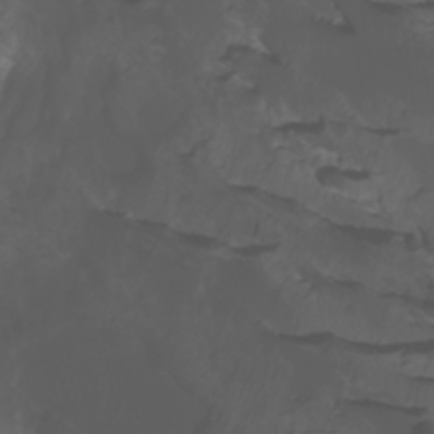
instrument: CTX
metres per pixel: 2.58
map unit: Htu
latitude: -5.1809
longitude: -89.2159
